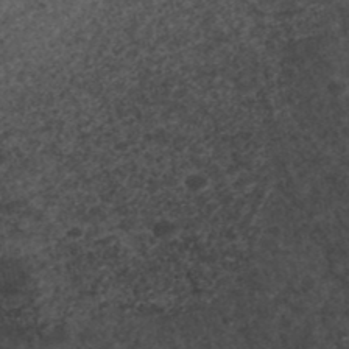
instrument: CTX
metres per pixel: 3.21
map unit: ANa
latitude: 41.6504
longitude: 26.8030
